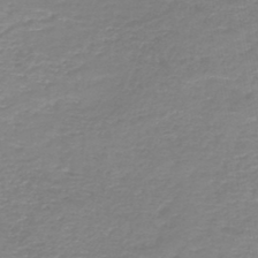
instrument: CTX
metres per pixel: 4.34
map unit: HNb
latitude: -45.8611
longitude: 52.7274
